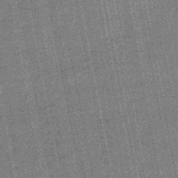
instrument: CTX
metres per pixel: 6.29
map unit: HNb
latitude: -48.8219
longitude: -38.3845
